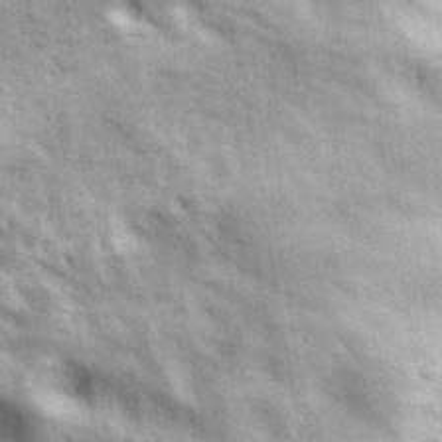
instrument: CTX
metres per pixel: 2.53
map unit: eHh
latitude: 33.3671
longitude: -69.8772
